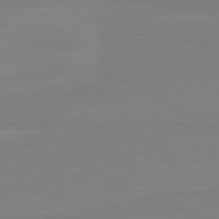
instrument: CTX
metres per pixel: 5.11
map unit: lApd
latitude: 81.6316
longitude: 167.5021
